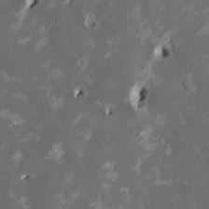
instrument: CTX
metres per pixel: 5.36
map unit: HNhu
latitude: 1.6505
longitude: -4.6679
